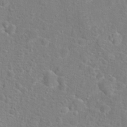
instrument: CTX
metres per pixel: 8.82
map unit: Hto
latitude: 17.0836
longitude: -42.1578
